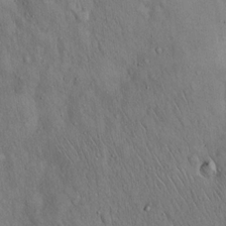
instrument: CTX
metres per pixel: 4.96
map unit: Hto
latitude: 15.8962
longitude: -58.7246
